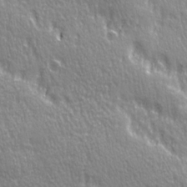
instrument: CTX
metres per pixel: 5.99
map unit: Ave
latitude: 21.5182
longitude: -135.6316
